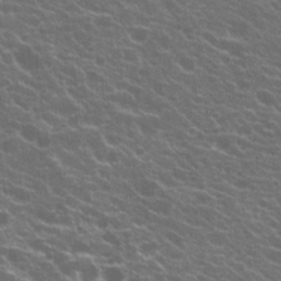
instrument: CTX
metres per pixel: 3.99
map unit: Hto
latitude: 21.1214
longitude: -34.9513
